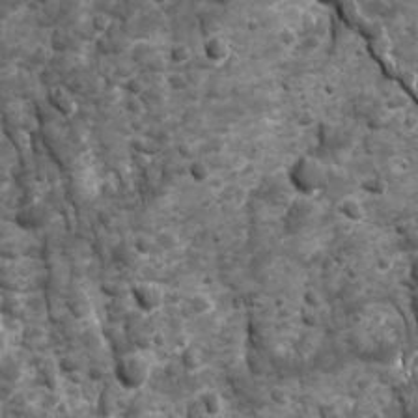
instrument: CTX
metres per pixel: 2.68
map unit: Ave
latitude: 16.7057
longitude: -132.8758
